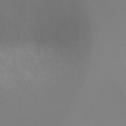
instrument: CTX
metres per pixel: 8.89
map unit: Ht
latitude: -9.7289
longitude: -32.8569
